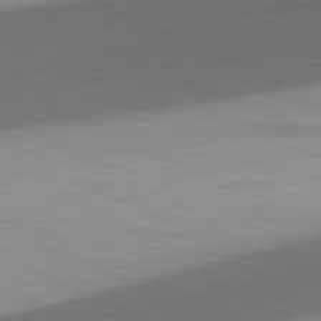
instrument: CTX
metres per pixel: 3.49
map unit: lApd
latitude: 81.5182
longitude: 138.9353
